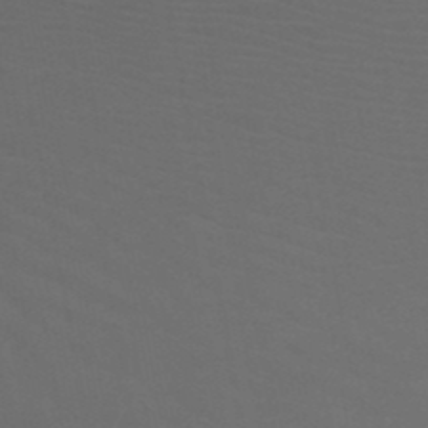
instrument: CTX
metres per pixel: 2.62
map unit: HNb
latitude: -49.9556
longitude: -45.9339
